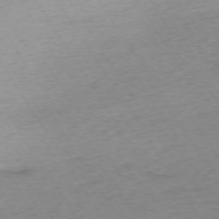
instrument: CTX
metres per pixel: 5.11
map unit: Ap
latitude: -73.3887
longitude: -68.5735
